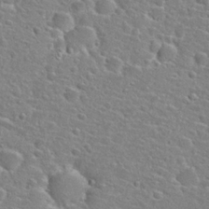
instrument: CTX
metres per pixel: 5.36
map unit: Hto
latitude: 25.4804
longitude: -47.8584
